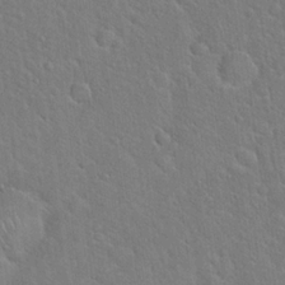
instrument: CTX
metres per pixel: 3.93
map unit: Hto
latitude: 18.6490
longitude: -51.1781
